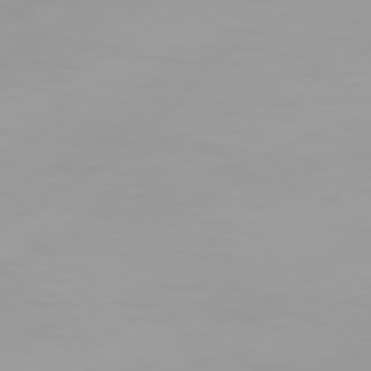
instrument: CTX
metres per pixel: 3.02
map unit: Hpe
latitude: 75.8961
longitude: -143.2726
